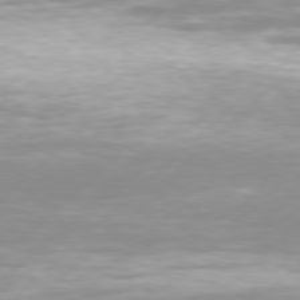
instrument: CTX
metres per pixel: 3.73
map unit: Hpe
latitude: 77.6505
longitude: -131.2537
